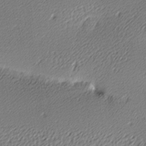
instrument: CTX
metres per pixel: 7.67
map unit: lAa
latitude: -10.3684
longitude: -126.3845
